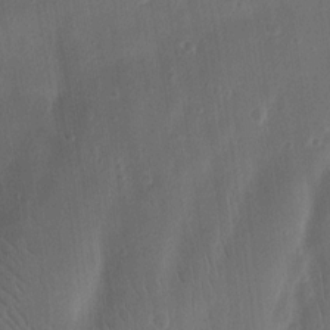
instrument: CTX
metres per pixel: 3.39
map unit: Ht
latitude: 10.8947
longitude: -75.2348
